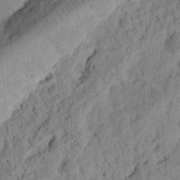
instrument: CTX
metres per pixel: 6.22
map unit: Ht
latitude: 12.6302
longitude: -74.2523
